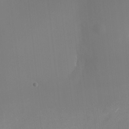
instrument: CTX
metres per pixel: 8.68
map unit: Nhu
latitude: -23.5588
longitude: -70.9891
